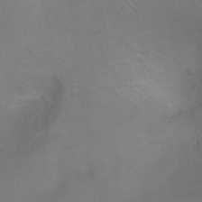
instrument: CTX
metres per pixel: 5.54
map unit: Ht
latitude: -5.4265
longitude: -28.4034
